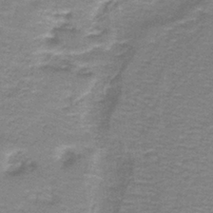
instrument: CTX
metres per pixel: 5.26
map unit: lHb
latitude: -41.2754
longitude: 55.9745
